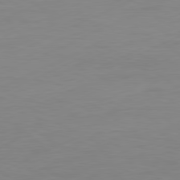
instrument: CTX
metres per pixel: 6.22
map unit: Ap
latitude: -81.3699
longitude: -84.9514
